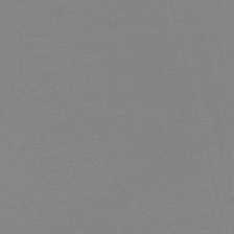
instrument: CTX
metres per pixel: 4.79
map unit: lHb
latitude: -47.5021
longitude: 68.0850
